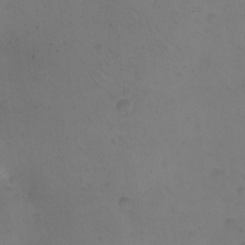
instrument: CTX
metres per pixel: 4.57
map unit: eHh
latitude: -9.7289
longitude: -65.6127
